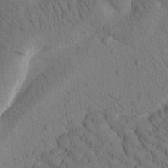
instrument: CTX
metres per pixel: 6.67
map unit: Htu
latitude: -1.3510
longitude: 172.5762
